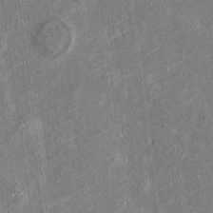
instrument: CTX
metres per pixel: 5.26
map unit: Htu
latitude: -6.8975
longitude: 155.8422
